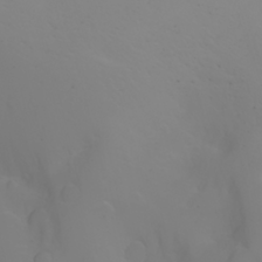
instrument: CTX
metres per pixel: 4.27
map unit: Nhu
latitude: -6.5196
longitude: -85.0270
